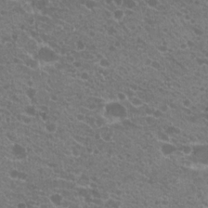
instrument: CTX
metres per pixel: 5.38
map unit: Hto
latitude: 20.4601
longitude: -34.3089
